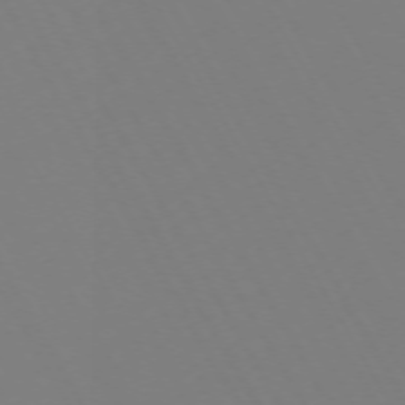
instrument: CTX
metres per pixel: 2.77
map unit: Hpe
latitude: -72.8219
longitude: 10.3117
